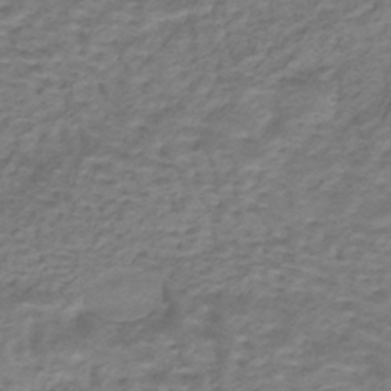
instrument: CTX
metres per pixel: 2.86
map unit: HNhu
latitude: -43.0297
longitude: 101.6532
